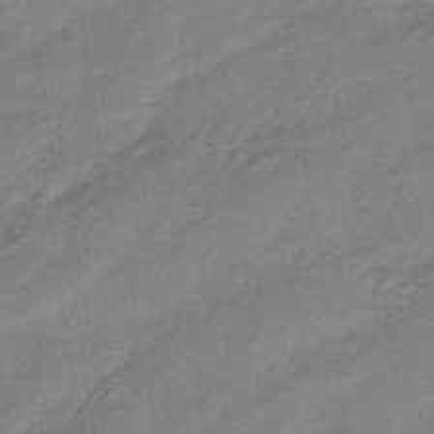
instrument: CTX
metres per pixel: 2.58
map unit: HNhu
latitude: -43.1809
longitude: 90.7086
